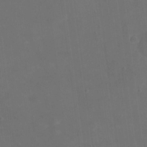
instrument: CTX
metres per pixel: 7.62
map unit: eHh
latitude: 19.5182
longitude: -65.8961
